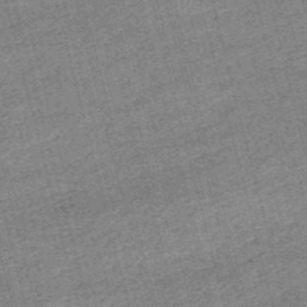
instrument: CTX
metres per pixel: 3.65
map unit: lHb
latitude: -48.3873
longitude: 76.7274
